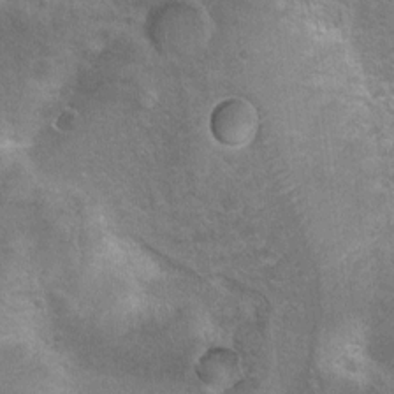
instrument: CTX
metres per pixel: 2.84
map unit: Hto
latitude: 8.5735
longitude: -31.5749
